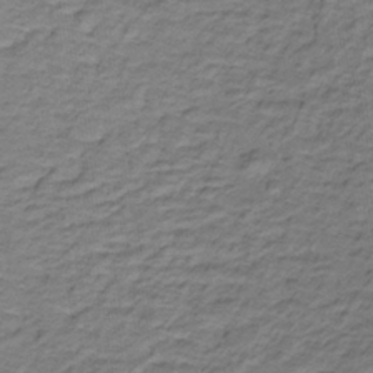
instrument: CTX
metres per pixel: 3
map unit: lHb
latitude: -32.2551
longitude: 65.9367
